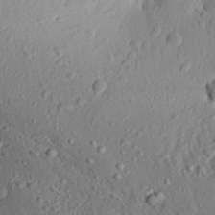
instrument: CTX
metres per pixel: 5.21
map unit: Aa
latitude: 31.4049
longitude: -134.0255
